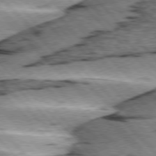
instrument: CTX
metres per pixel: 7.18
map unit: lApd
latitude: 76.0822
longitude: -78.7624
